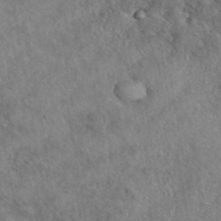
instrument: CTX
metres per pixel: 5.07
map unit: eAb
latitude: 40.0822
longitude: 107.9556
